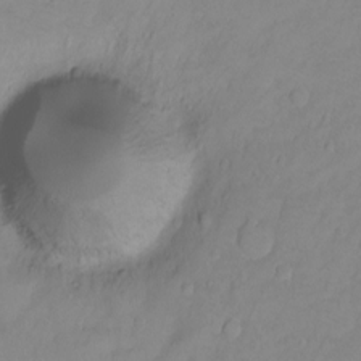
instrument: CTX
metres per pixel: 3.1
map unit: Ht
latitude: -8.9542
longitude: -36.0444
